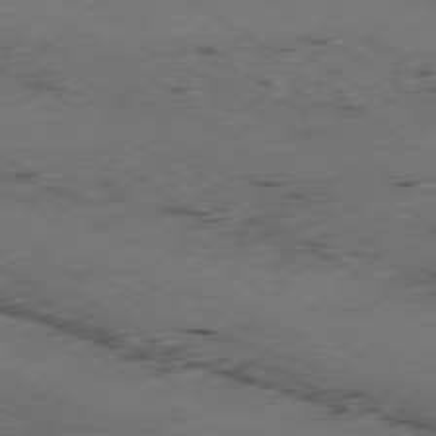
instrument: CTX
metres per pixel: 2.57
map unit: Ap
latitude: -79.2754
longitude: -56.9513
